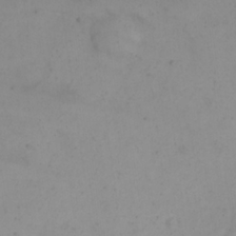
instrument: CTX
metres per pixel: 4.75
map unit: eHh
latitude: 23.2915
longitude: -66.2522
